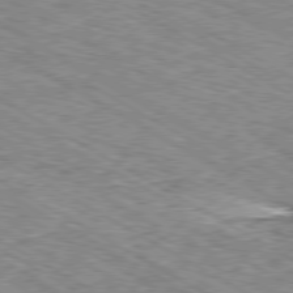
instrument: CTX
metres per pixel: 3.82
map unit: Ap
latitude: -80.5007
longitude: -48.7624
